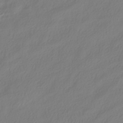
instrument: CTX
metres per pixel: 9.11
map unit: HNhu
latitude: -40.0094
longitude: 100.7274
